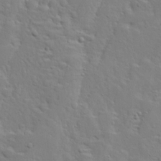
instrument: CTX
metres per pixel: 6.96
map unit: Ave
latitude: 13.4049
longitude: -135.5749
